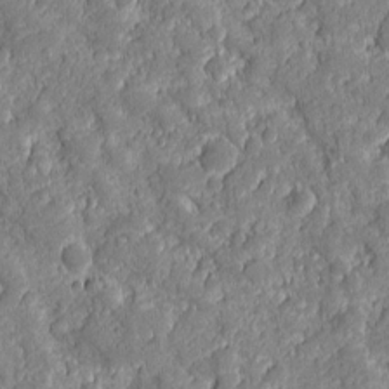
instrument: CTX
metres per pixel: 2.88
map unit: eHh
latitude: 6.5168
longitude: -76.2522
